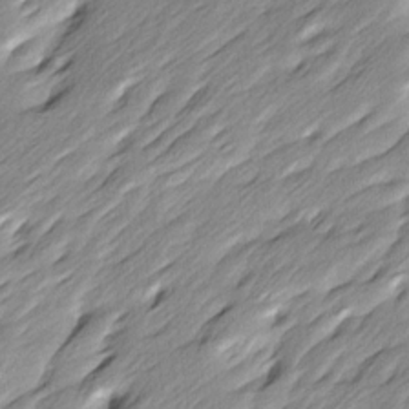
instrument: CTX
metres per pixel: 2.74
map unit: Ave
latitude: 15.3860
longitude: -135.9150
